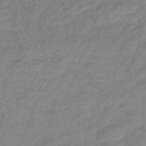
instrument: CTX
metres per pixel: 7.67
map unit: eHb
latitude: -40.5007
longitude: 80.8786
